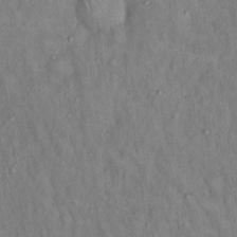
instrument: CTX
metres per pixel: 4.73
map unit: Hto
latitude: 15.4616
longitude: -60.4979
